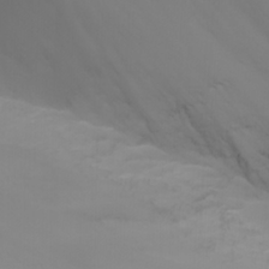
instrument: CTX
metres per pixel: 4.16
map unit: Nhu
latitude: -8.0472
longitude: -84.7435
